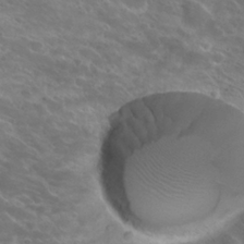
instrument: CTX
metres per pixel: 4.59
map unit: Hto
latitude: 25.3481
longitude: -37.9339
